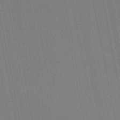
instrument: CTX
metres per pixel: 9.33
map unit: lHb
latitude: -46.7841
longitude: 77.9745
